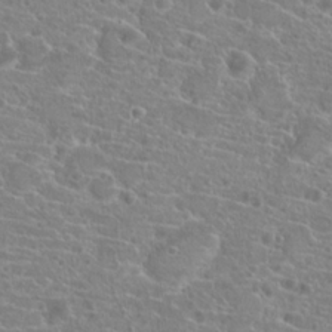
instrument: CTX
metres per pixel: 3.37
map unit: Hto
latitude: 20.9514
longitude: -40.7246
